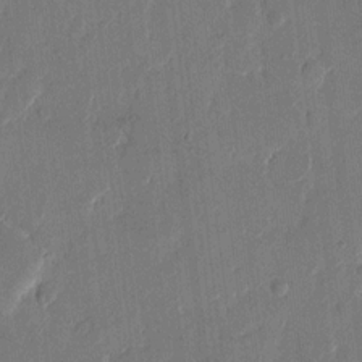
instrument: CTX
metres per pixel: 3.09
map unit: eHh
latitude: 12.9892
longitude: -68.8569
